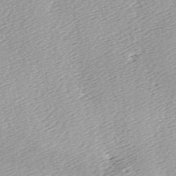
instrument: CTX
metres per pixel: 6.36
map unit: lAa
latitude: -6.4440
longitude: -124.5357
